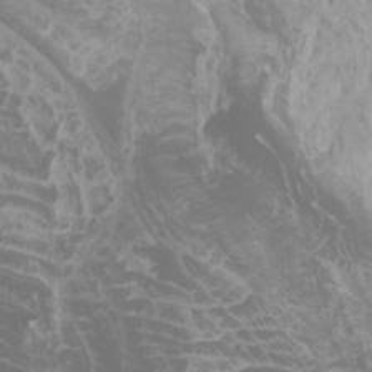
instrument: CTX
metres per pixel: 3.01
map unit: Htu
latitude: -0.5952
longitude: -77.0458
